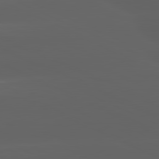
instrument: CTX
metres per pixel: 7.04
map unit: lApd
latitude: 81.4804
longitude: -146.4034
